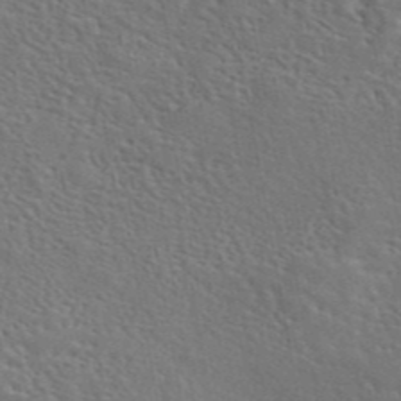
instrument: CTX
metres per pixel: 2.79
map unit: eAb
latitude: 43.8583
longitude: 113.0109
